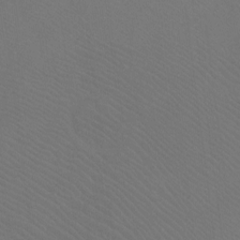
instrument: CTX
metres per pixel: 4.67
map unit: Ht
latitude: -7.9745
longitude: -37.5749
